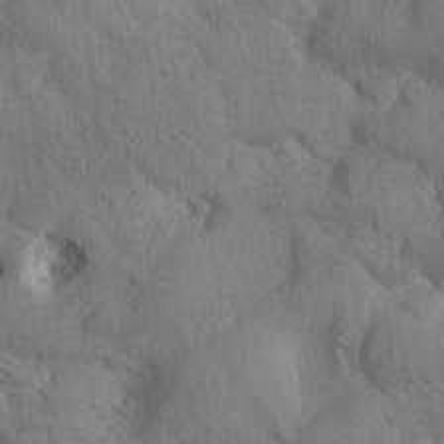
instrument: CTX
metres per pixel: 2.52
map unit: Htu
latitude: 0.0255
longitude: 174.5006
